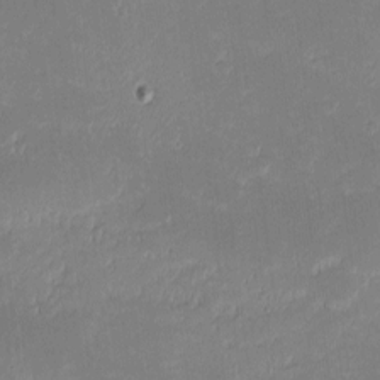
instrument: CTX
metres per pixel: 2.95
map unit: eHh
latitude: -1.8990
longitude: -83.7638
